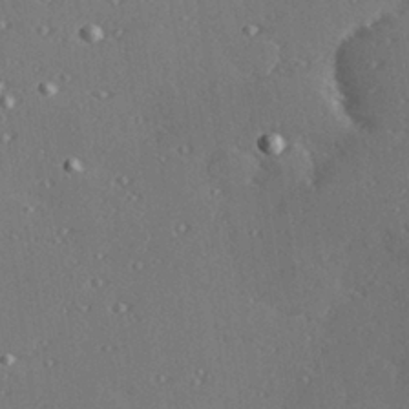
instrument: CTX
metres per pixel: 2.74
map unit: Hve
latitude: 27.4238
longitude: -92.2333
